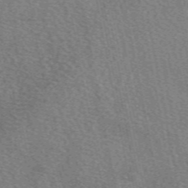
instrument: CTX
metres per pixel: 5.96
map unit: eAb
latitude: 50.4034
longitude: 115.5399
